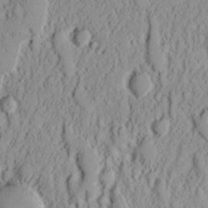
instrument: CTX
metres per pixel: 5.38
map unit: eHh
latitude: 15.6694
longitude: -73.3860
